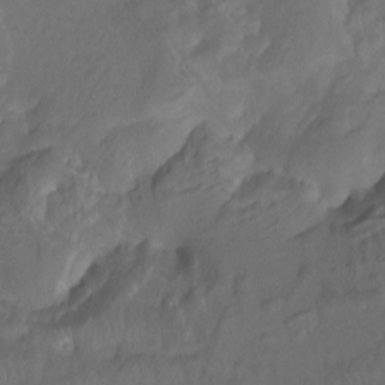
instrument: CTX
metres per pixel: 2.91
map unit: Htu
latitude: -11.9556
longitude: -74.1578
